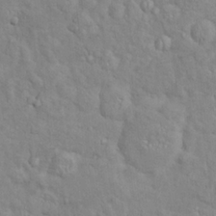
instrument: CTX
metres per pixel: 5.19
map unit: Nve
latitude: -8.3306
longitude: 174.0661
